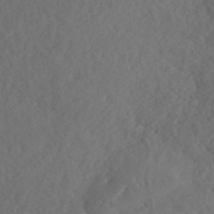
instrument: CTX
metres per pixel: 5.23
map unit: ANa
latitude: 41.1970
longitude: 52.7085
